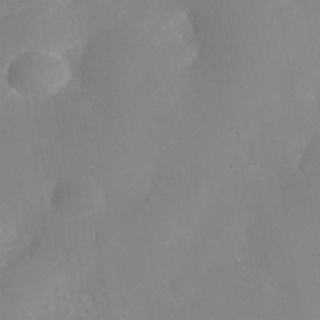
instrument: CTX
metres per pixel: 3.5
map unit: Nhe
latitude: -36.1227
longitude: -130.6302
